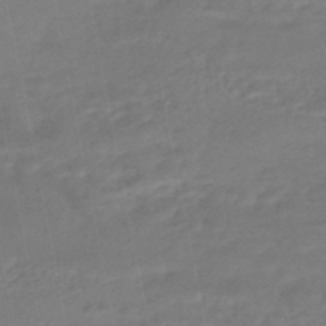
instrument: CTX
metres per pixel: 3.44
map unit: HNhu
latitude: -46.1983
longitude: 92.3873
